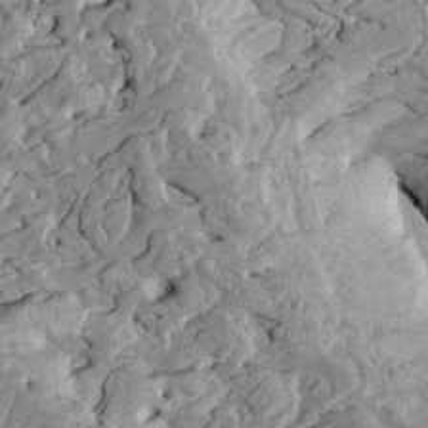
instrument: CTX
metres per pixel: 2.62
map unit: Htu
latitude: -1.8234
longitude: 149.0109
